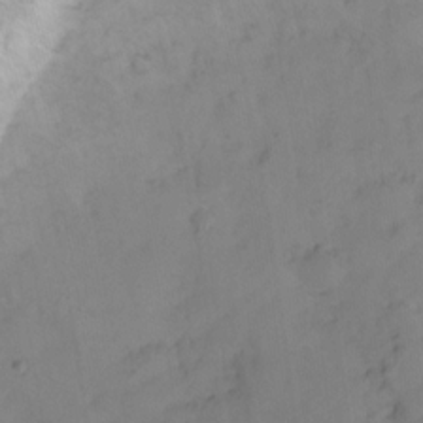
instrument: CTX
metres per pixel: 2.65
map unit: eHh
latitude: -8.4629
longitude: -67.4993
